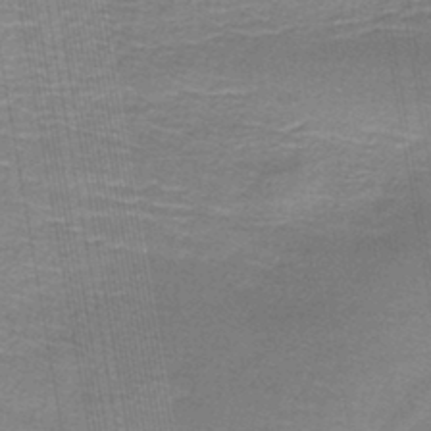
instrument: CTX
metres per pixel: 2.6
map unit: lHb
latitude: -43.0864
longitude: 55.0487
